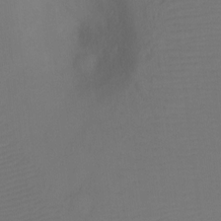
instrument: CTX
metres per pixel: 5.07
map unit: Ht
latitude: -6.5384
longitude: -34.5923
